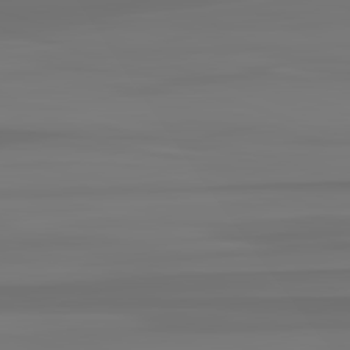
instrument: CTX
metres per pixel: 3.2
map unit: lApd
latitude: 82.7057
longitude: -177.9528
